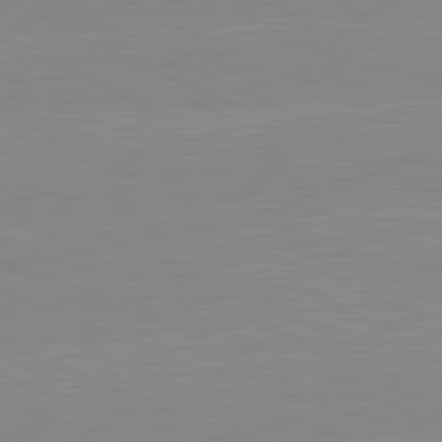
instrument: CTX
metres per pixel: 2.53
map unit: lApd
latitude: 81.5371
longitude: -156.5167
